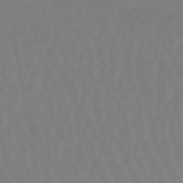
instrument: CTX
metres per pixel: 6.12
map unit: lHb
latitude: -44.4062
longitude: 63.7855
